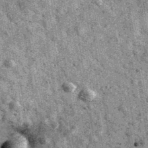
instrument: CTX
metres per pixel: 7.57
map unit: Ave
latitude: 40.1200
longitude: -107.2159
